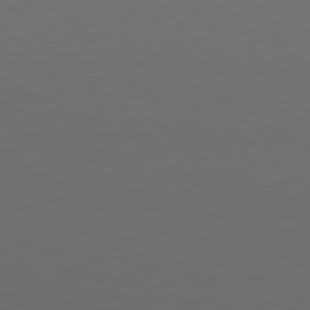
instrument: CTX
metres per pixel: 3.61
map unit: Hpe
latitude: 77.2537
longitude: -165.8394
